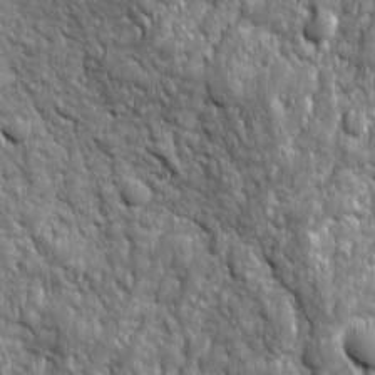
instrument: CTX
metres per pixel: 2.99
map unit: Ave
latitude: 16.1389
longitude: -134.1766
